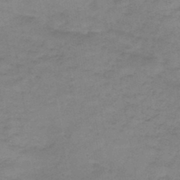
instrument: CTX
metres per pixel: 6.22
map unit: HNb
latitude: -46.7841
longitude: -38.7057
